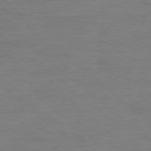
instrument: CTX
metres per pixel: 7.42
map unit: Ap
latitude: -78.4629
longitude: -89.8017
